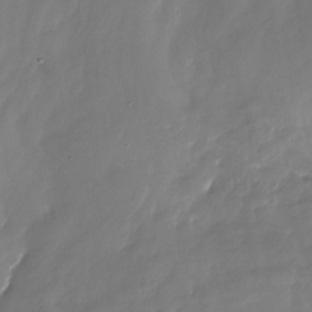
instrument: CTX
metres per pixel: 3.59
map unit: Nhu
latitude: -28.3117
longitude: -75.9339
